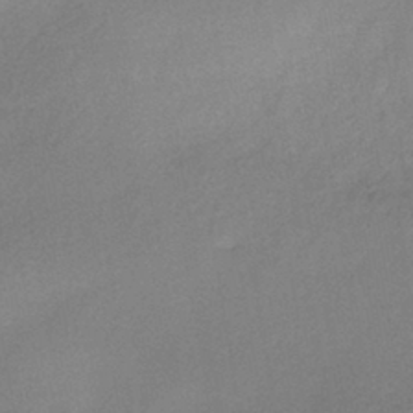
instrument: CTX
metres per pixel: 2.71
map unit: HNhu
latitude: -40.9164
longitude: 92.4062
